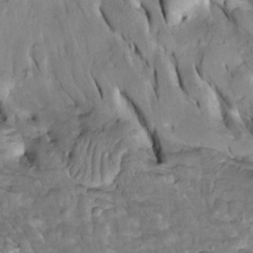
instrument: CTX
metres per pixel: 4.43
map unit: Htu
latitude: -2.5762
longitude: 149.5966
